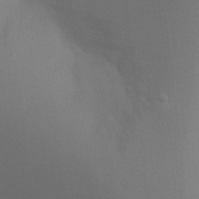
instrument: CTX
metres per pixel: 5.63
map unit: Ht
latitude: -8.9542
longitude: -28.6679
